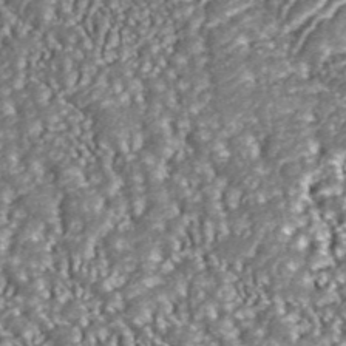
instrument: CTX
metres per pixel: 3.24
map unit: ANa
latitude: 43.9717
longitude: 37.2187
